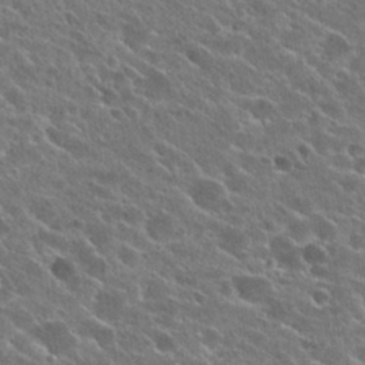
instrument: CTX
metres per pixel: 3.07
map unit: Hto
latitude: 26.4223
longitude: -44.6301
